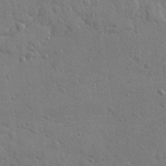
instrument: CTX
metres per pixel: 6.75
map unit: Ave
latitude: -8.3306
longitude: -120.0633
